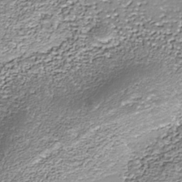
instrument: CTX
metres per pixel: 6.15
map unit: Nhe
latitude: -36.1983
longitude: -87.2726
